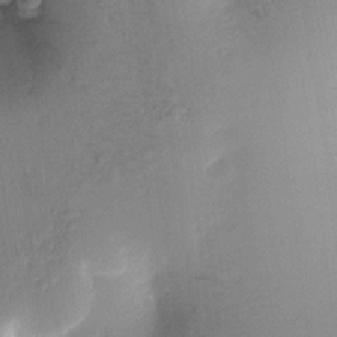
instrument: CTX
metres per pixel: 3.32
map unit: Htu
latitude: 0.1955
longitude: 172.8030
